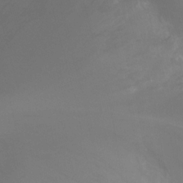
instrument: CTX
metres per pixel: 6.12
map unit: Ht
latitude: -4.6518
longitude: -18.2711
